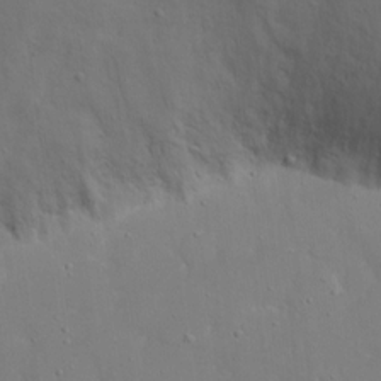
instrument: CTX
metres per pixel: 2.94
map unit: eHh
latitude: 16.1767
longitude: -71.5938
